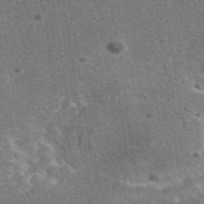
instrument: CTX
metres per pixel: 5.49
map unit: eAb
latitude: 48.1578
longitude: 115.0675
